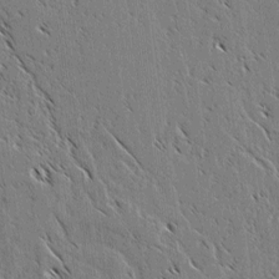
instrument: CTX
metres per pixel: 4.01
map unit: lAvf
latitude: 2.7435
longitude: -105.6505
